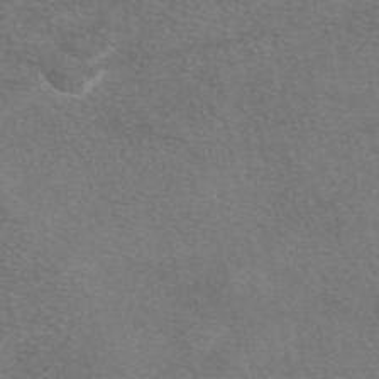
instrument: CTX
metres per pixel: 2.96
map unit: eAb
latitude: 47.9528
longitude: 113.8611
